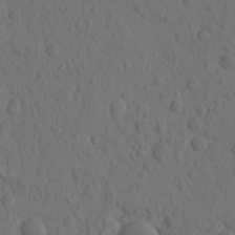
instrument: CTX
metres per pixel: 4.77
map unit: eHh
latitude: -1.0109
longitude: 16.1039
